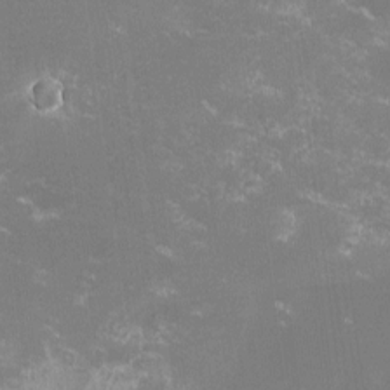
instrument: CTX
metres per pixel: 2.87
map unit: lHvf
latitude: -14.5385
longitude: -100.3467
